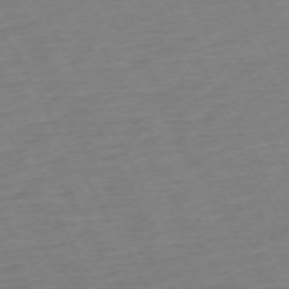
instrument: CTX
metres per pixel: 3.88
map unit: Hpe
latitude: -72.1794
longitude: 8.8975
